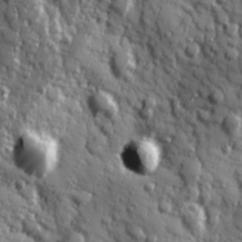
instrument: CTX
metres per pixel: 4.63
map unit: Hve
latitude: 24.9135
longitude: 146.7463
